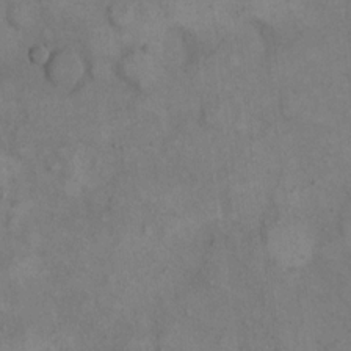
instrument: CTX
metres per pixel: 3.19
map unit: eHh
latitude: 15.5372
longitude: -67.4237
